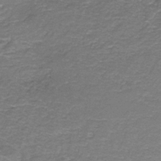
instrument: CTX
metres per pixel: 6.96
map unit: HNb
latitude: -37.3887
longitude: 50.8408
